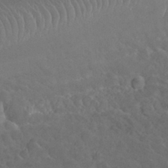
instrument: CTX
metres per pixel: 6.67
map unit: Nhu
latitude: 29.9717
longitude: -52.6302
